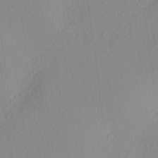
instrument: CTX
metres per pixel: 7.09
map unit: Ave
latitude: 3.1025
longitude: -114.8757
